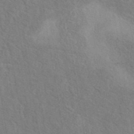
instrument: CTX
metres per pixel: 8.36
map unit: eAb
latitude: 41.3292
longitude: 110.4062
